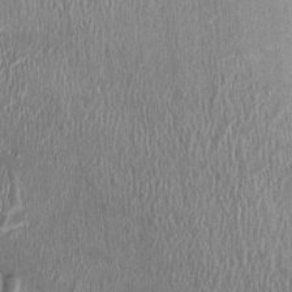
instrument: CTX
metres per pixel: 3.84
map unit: Ht
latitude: -1.1432
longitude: -14.0255
